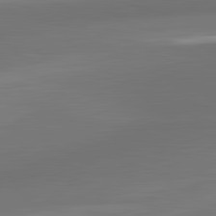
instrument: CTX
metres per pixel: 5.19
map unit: lApd
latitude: 83.2725
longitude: -132.1956
